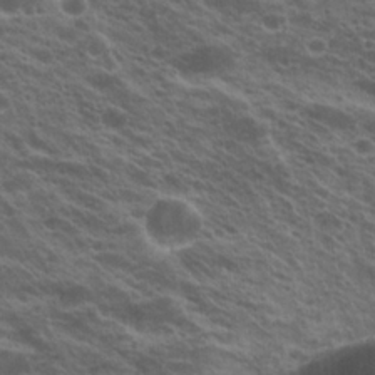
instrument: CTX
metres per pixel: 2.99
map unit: Hto
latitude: 21.0459
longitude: -38.6301
